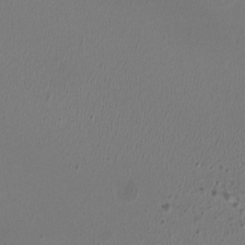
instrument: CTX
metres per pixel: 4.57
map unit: HNhu
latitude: -3.2753
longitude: -2.7435
